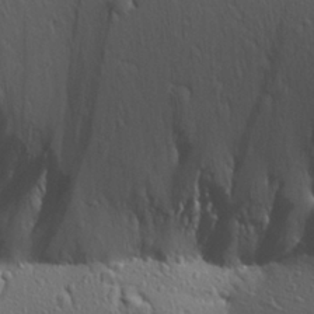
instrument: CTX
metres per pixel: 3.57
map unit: Aa
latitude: 27.4804
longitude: -144.1955
